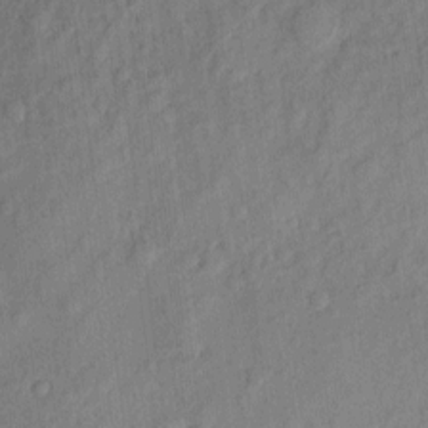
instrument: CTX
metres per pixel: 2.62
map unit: eHh
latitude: 5.1592
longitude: -73.2726
